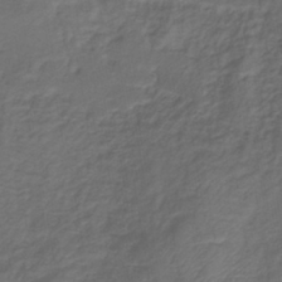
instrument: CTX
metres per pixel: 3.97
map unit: lHb
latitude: -39.6344
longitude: 75.1243
